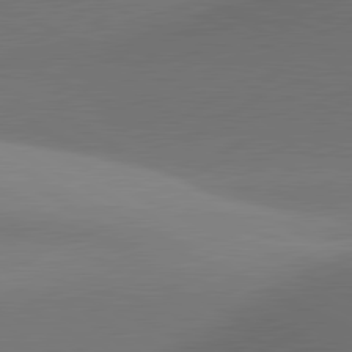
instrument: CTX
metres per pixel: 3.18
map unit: lApd
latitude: 81.3293
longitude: 135.0297
